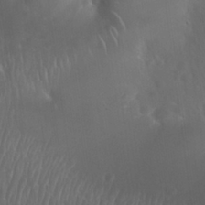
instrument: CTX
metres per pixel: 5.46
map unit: Nhu
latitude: 27.7828
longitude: -62.4790
